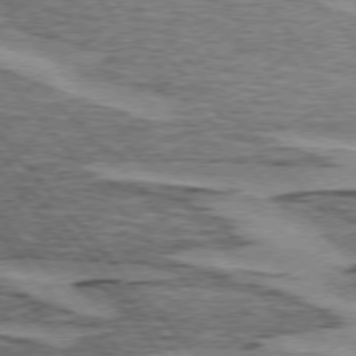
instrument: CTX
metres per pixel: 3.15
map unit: lApd
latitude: 74.8002
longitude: -77.8205
